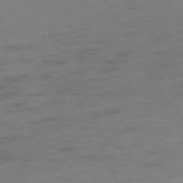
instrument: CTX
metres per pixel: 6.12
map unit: Ap
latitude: -75.6155
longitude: -73.4427
